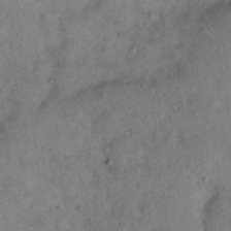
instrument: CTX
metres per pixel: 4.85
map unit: eHh
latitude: 16.4601
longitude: -62.4601
